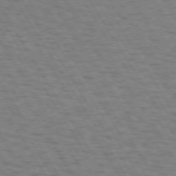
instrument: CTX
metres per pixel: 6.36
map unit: Hpe
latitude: 72.4979
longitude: -129.4993
